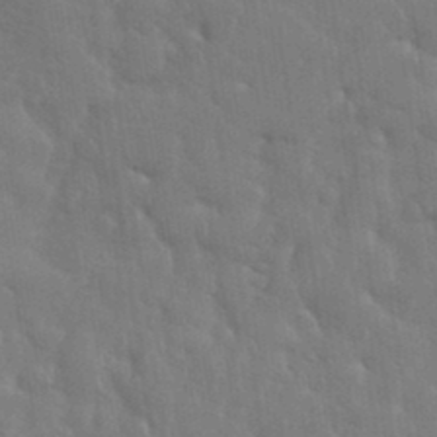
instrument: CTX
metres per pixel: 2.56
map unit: eHh
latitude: 35.6882
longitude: -61.4048
